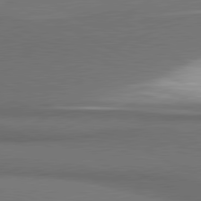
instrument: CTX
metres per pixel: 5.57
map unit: lApd
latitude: 81.1970
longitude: 175.5021
